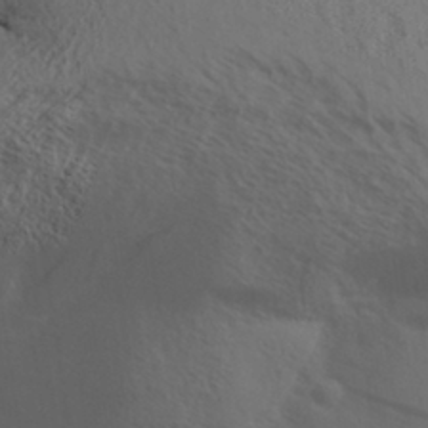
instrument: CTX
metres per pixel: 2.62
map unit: Aa
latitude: 31.5749
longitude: -140.4412
